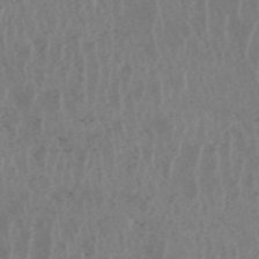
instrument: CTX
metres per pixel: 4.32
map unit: HNhu
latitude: -48.0472
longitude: 30.8030
